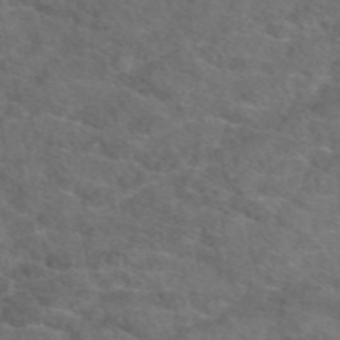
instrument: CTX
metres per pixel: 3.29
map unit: eAb
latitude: 49.4237
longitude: 111.1431
